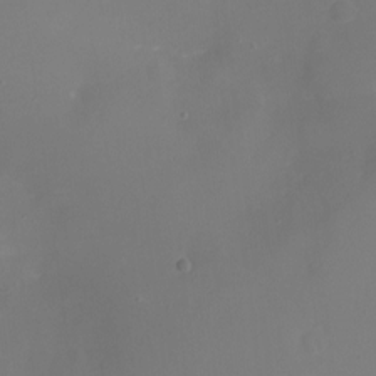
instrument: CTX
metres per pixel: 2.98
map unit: Nhu
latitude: -16.1039
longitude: -56.9702
